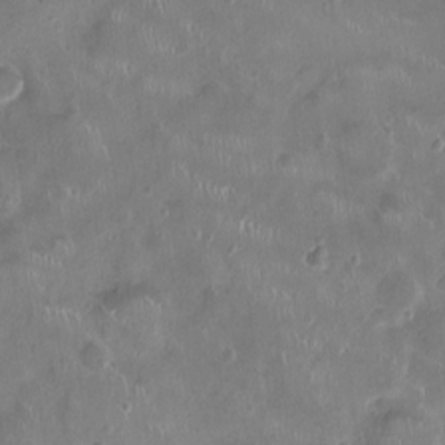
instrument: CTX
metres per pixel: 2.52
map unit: Ht
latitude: -4.6707
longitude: -15.5183
